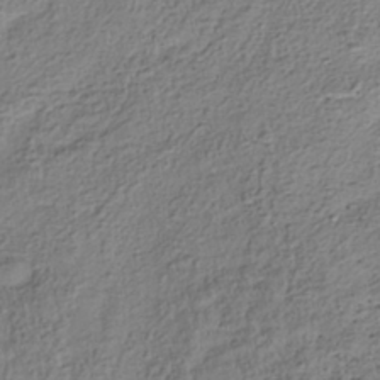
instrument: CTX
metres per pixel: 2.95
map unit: HNhu
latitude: -39.4455
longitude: 107.3132
